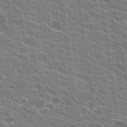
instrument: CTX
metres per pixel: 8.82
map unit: Hto
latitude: 24.0255
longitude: -43.2915
